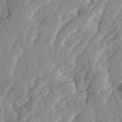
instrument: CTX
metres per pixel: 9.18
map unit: Ave
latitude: 14.2145
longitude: -135.2915
